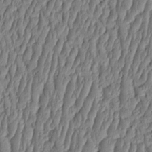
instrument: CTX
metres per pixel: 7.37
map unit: HNhu
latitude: -3.1431
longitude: 13.8045
